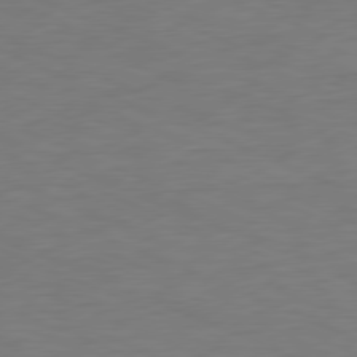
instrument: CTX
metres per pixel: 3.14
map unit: Ap
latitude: -78.2550
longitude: -72.6491
